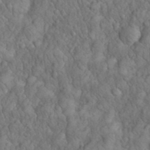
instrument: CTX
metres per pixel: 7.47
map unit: eHh
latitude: 33.1214
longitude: -66.7435
